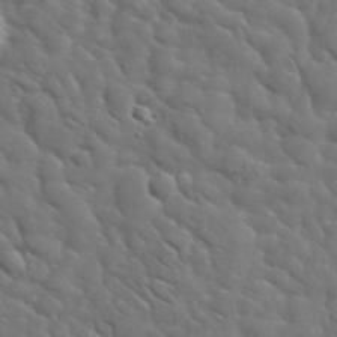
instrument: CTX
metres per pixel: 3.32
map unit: lHvf
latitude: 37.5371
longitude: -92.1766
